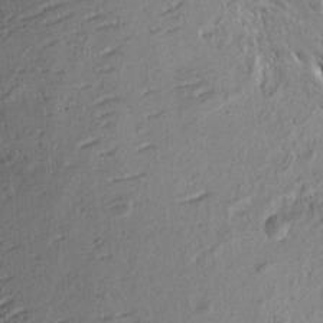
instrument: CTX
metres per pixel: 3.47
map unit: eHh
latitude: 2.7813
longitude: -78.1767
